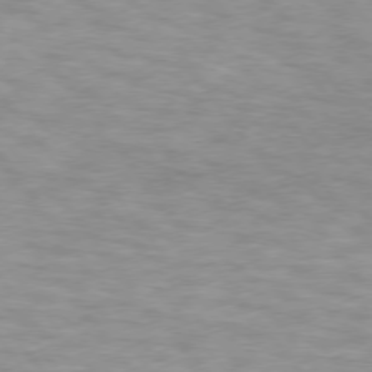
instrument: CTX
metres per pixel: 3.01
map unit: lApd
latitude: 74.9703
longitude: -50.4412
